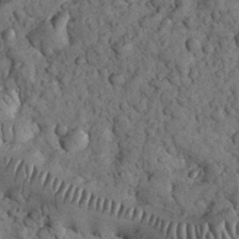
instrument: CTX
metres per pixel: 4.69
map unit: eHh
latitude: 32.9703
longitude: -66.9702
